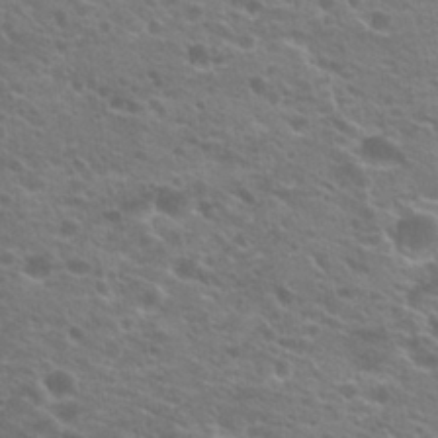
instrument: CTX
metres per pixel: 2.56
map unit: Hto
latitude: 20.5735
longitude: -37.8206
